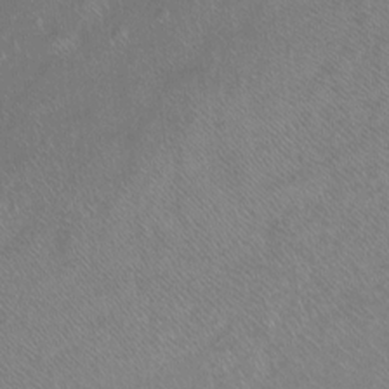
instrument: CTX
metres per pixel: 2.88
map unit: Ht
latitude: -7.2754
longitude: -36.9892
